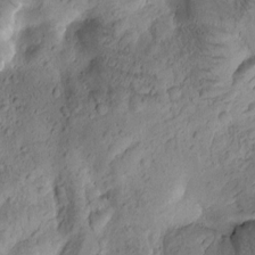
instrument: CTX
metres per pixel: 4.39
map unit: Htu
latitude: -3.1242
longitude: 171.3132
